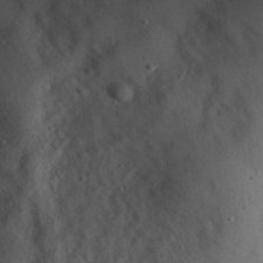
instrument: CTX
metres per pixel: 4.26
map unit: eHh
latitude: 29.6883
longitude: -73.7261
